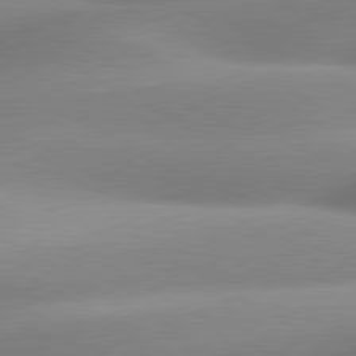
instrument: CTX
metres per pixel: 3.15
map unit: lApd
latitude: 80.0444
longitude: -158.8191
